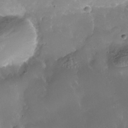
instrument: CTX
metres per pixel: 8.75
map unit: Nhe
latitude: -36.3684
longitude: -131.1970
